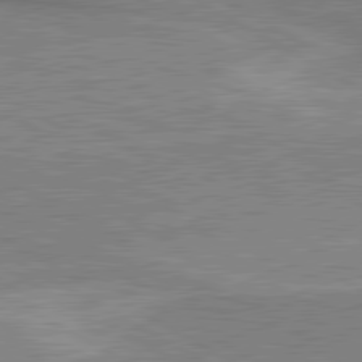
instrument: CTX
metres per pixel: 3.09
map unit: lApd
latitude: 80.6113
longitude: 142.4629
